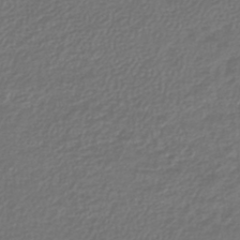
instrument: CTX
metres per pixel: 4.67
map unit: lHb
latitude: -43.7288
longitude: 70.6708
